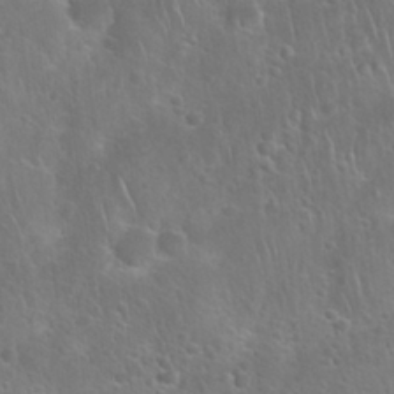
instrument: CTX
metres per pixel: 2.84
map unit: Nhu
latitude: 27.5938
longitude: -62.4223
